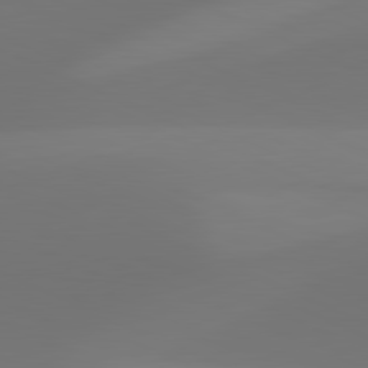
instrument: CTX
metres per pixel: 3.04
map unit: lApd
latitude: 81.6883
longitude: 128.5574
